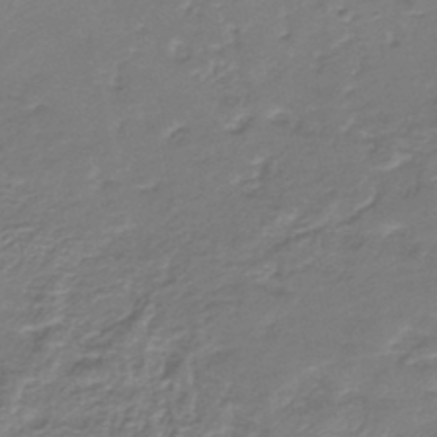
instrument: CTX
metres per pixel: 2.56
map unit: HNb
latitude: -36.0661
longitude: 58.5573
